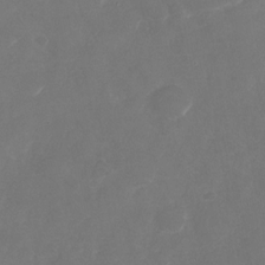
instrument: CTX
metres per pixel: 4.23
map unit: Nhu
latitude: -29.3510
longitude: -70.6112
